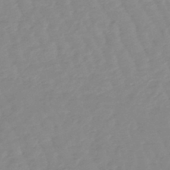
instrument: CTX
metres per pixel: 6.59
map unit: lHb
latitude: -48.0472
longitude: 78.4251
